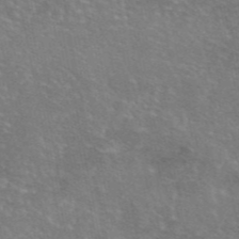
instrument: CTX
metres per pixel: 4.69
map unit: eAb
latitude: 46.1200
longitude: 105.9367
